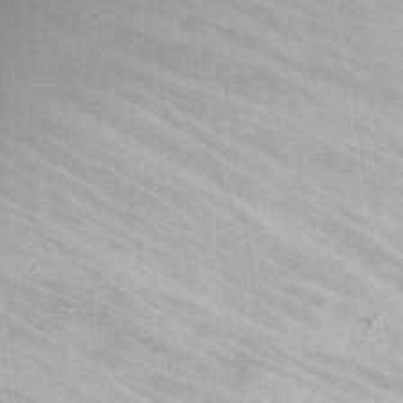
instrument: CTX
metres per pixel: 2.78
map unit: Nhu
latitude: -27.9556
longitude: -71.5749
